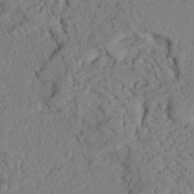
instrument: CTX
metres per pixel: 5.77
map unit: Aa
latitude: 24.1388
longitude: -132.8758
